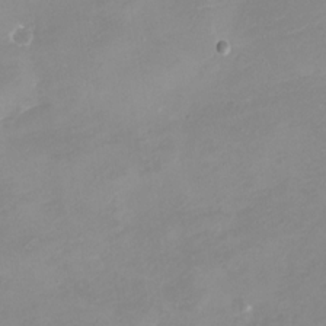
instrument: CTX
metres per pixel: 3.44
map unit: eHh
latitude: -5.2754
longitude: -78.3656
